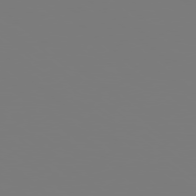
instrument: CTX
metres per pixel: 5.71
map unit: Hpe
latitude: 78.5546
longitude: 174.0661
